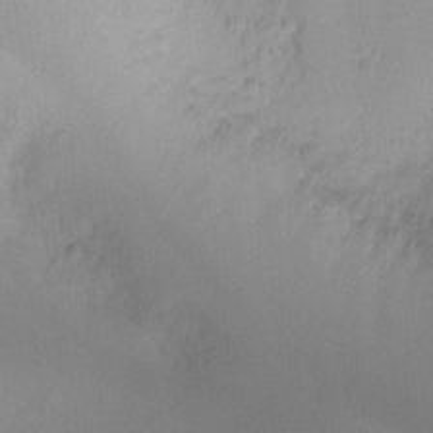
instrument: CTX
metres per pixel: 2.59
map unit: Ht
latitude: -8.5007
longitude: -21.6316
